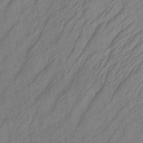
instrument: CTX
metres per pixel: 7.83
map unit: lHb
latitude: -35.0108
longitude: 70.9164
